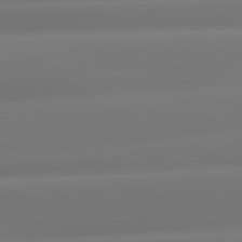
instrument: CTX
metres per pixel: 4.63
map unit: lApd
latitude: 81.1025
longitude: -160.1578
